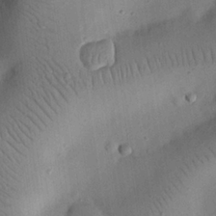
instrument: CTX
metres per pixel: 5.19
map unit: eHh
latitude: 25.0458
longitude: -69.2915
